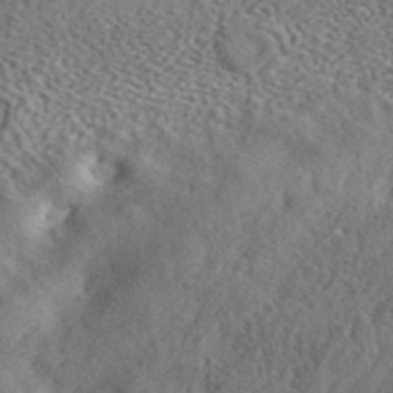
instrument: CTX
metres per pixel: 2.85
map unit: ANa
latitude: 42.7813
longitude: 53.1242
